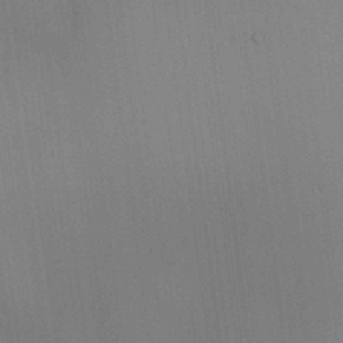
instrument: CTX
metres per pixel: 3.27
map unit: lAvf
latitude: 25.1403
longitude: -111.9150
